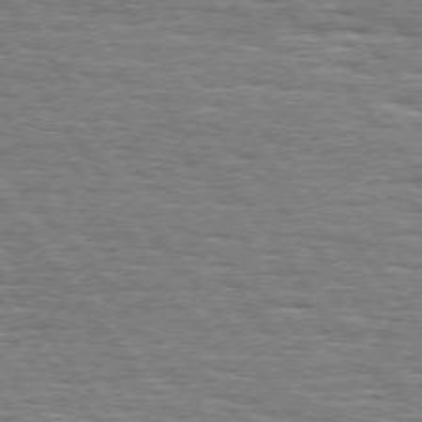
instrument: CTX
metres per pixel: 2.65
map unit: Hpe
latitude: 74.4223
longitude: -138.6868
